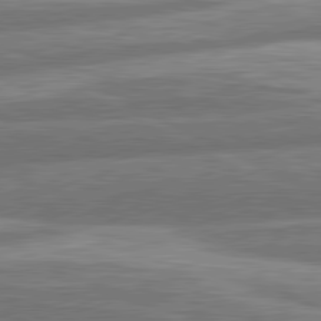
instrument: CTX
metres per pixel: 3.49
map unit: lApd
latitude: 81.0836
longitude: -166.8947
